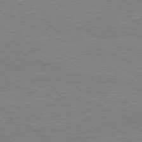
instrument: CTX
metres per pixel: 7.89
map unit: Ap
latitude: -80.7274
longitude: -85.3671
